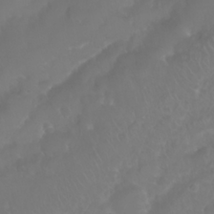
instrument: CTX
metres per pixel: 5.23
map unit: Nhu
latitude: 24.9135
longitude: -62.2712
